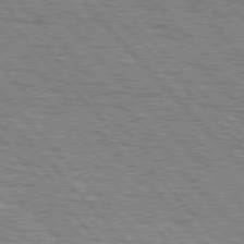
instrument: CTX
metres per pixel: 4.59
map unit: lApd
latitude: 76.9891
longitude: -72.4979
